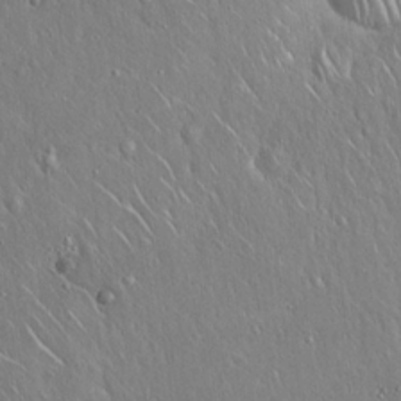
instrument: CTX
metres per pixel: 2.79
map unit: Hto
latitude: 17.8205
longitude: -57.4426
